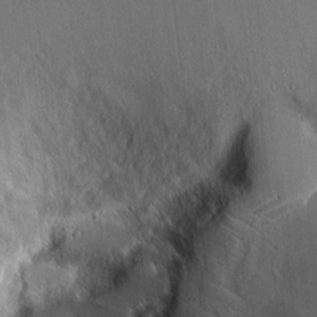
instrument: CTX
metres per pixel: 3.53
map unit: Aa
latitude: 9.8395
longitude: -129.6316
